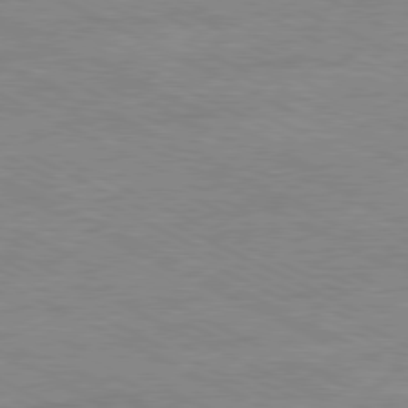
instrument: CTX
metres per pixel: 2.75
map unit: Ap
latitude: -81.2376
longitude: -86.1389
